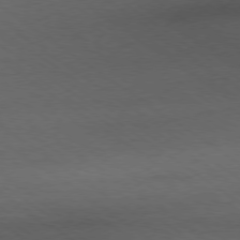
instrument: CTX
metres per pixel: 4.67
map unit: Hpe
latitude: -79.1431
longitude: 12.6330
